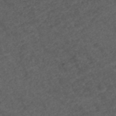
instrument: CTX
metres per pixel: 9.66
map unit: ANa
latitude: 42.5357
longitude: 27.7666
